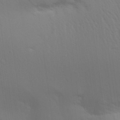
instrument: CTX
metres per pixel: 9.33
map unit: Aa
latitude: 29.0080
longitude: -134.9136
